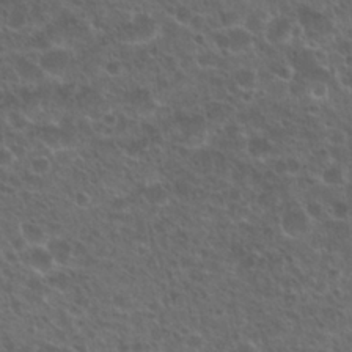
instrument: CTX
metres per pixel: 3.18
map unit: Nhu
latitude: 25.8961
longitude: -50.6112
